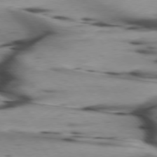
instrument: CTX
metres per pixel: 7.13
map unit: lApd
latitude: 75.6694
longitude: -64.6679
